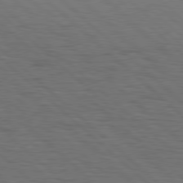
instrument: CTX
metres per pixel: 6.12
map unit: Hpe
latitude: 78.0255
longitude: -155.6505
